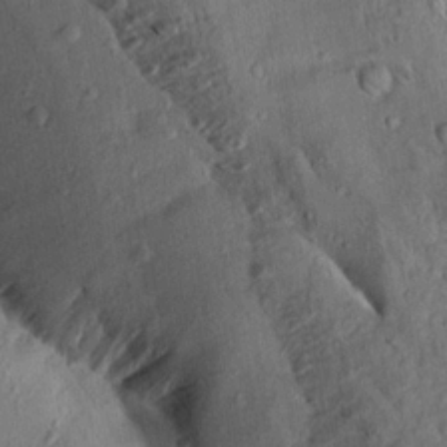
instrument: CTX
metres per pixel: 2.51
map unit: Aa
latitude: 13.6505
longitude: -144.2333
